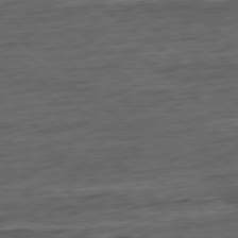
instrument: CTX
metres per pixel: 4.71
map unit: Hpe
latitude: -79.1998
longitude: -19.3292
